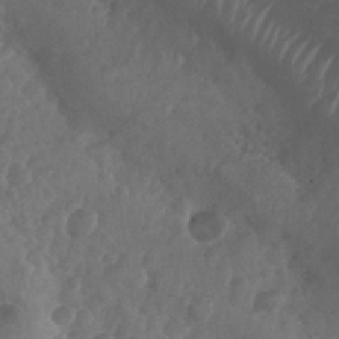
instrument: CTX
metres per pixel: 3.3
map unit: Nhu
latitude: 28.9702
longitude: -56.2144
